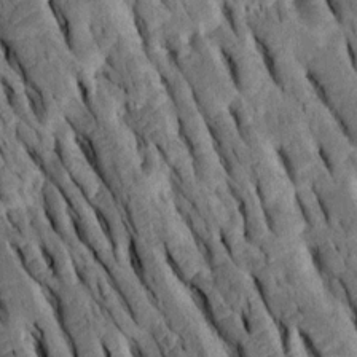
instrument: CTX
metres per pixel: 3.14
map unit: Htu
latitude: -2.4440
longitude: 150.9919
